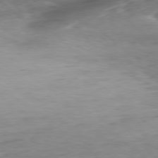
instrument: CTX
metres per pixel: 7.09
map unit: Ap
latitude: -79.0297
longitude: -77.8772
